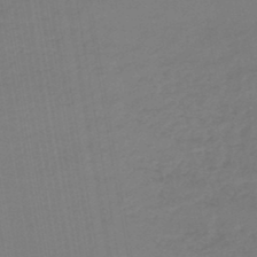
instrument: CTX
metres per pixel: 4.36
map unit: lHb
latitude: -45.4077
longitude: 71.7100
